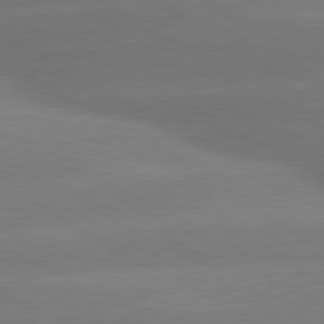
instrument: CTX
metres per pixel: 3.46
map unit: lApd
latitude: 80.2145
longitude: -150.8569
